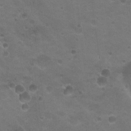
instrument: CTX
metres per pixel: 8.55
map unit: Nhu
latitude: 18.0822
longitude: -32.6113
